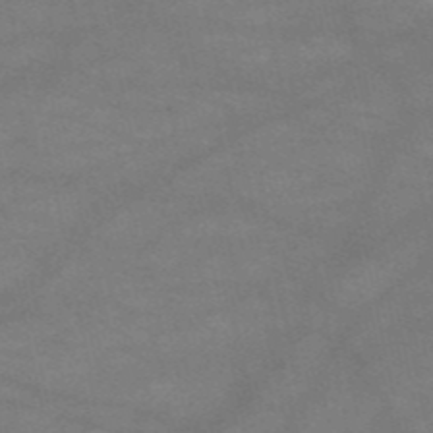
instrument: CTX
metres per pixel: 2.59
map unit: HNb
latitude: -53.6155
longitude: -41.6693
